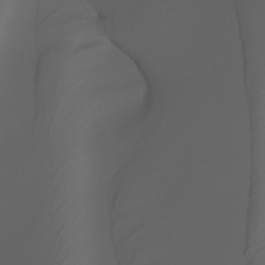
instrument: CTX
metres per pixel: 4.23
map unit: Nhu
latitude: -5.5966
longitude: -95.5938
